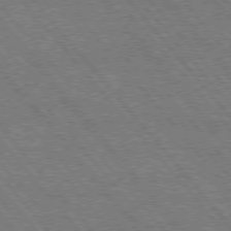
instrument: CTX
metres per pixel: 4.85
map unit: Hpe
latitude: 75.4615
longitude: -140.4978
